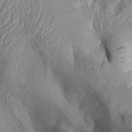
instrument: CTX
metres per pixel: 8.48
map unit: Aa
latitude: 29.7449
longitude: -132.2523
